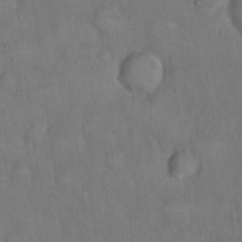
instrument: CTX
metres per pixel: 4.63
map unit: Hto
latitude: 15.1781
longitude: -60.3278
